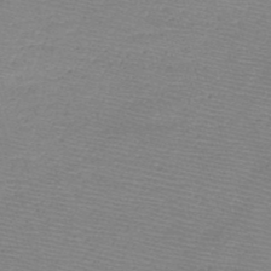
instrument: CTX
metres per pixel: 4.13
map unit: HNb
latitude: -48.8408
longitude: -42.0633
